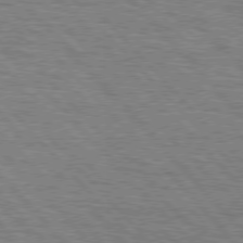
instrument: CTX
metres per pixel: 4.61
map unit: lApd
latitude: 76.4223
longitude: -72.3279
